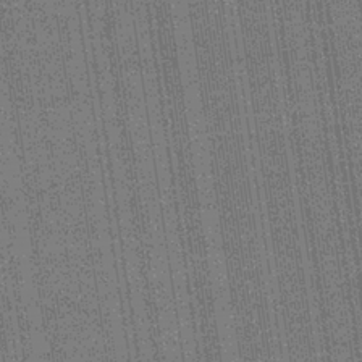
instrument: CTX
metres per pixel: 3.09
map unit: lHb
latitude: -35.1242
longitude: 63.1053
